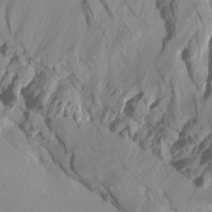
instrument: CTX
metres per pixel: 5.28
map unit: Htu
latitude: -7.3887
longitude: -67.4993
